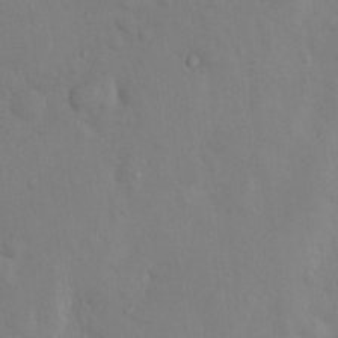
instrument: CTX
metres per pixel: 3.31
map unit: Nhu
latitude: 11.8395
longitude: -26.6491
